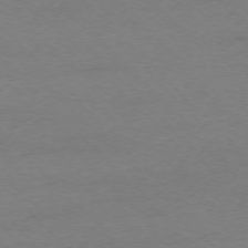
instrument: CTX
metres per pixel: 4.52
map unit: Ap
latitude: -75.3699
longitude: -78.2145
